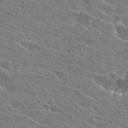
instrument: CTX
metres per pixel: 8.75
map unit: Hto
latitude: 26.4979
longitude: -41.3670
